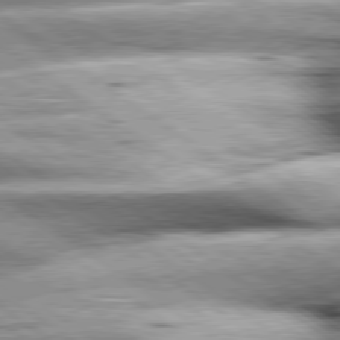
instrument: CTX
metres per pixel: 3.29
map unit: lApd
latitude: 79.5938
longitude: -141.0080
